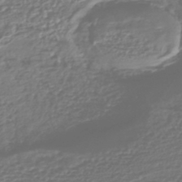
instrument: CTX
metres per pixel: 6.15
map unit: HNhu
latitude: -45.3510
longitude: 96.7274
